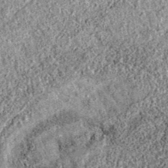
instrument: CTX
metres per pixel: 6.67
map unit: eAb
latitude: 36.5923
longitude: 111.8611
